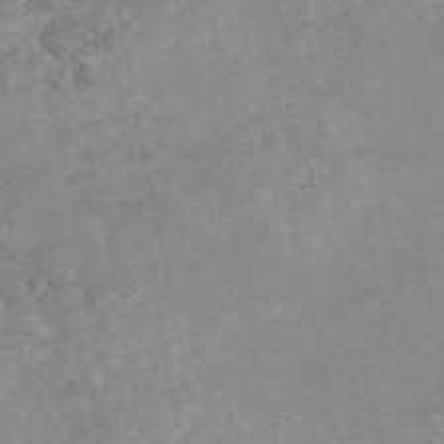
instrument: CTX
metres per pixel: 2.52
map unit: eAb
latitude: 48.5735
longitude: 121.2754
